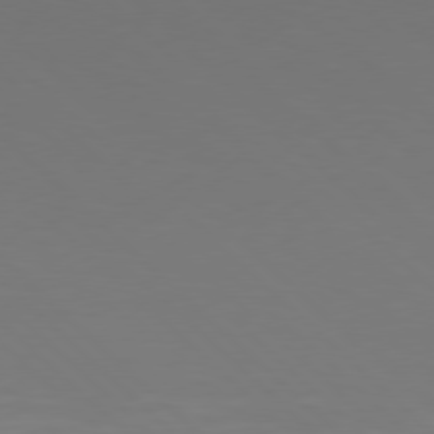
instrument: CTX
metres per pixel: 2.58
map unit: Hpe
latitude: 77.5182
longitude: -164.9892
